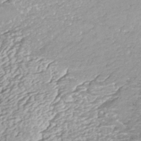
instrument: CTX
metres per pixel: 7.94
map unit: ANa
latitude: -41.0297
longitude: 105.1620
